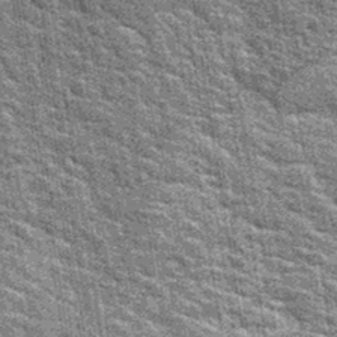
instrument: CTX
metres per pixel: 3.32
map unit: Hto
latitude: 35.5938
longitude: -52.1955
